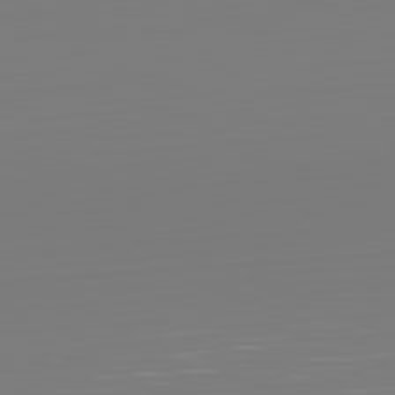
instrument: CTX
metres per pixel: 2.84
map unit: Hpe
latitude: -81.9745
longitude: 8.1039
